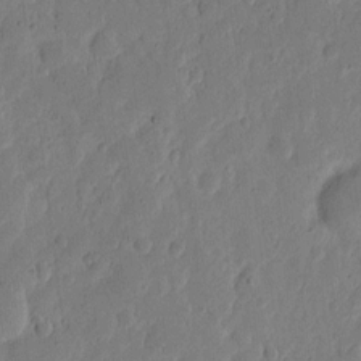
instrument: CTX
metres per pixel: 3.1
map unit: eHh
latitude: 6.5924
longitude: -71.6505
